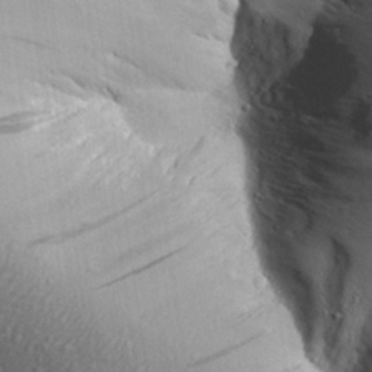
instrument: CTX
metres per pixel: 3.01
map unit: Aa
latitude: 30.5168
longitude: -136.2712
